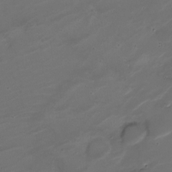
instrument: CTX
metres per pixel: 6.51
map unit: Nhe
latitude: -19.2376
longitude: 143.7288
